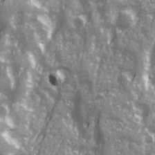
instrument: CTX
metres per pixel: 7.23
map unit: Ave
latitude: 21.2348
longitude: -132.9325
